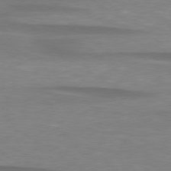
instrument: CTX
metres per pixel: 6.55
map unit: lApd
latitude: 79.1781
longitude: -88.2712
